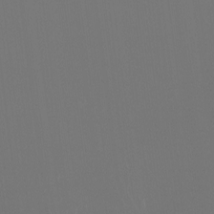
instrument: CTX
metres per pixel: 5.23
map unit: Nhu
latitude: -6.7274
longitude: -91.6505
